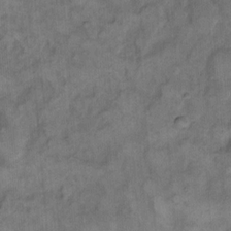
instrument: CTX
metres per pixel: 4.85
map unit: eHh
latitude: 13.2348
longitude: -64.7624
